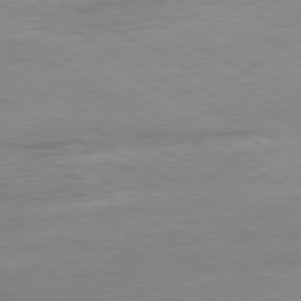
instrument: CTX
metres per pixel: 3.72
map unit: Ap
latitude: -80.8975
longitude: -78.5735
